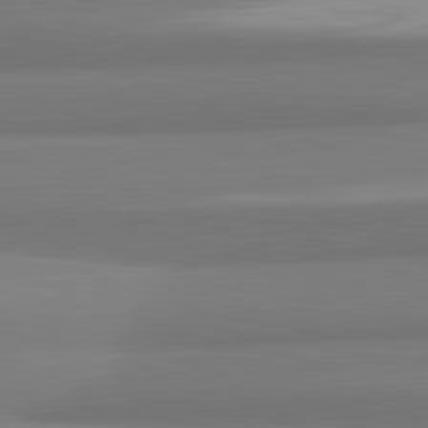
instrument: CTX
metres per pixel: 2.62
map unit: lApd
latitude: 82.1011
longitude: 172.6140
